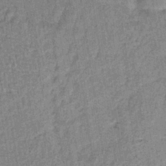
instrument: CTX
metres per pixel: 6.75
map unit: lHb
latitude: -35.7478
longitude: 63.8044
